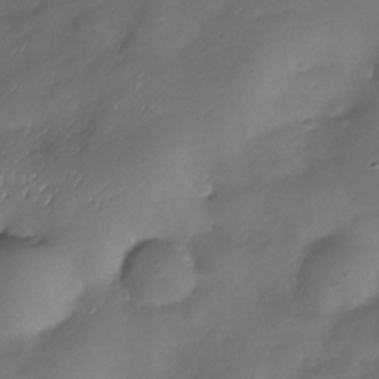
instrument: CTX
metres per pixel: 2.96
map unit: Nhe
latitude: -34.1606
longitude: -144.0633
